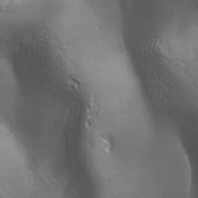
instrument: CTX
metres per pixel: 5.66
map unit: lAa
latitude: -6.7085
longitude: -121.9339
